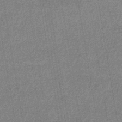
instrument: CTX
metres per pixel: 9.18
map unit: HNhu
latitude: -42.7085
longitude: 95.7099
